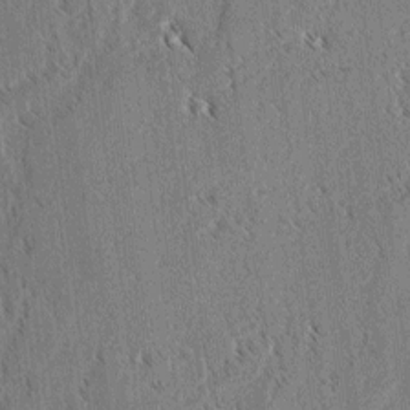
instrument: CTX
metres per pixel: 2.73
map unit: lAvf
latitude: 3.4804
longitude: -106.3278
